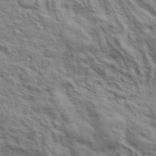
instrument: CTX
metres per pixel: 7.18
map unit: lHvf
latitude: 38.6490
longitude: -89.3860
